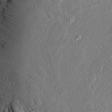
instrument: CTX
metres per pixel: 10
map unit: Htu
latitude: -6.6896
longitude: 158.2928
